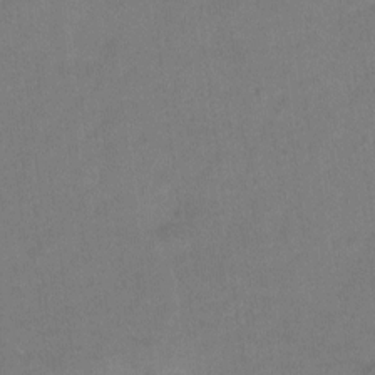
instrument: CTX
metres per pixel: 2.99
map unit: Hto
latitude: -5.0108
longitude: -35.9906
